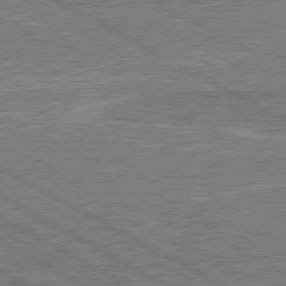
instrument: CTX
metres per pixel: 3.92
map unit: lApd
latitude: 80.8191
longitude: 144.3117
